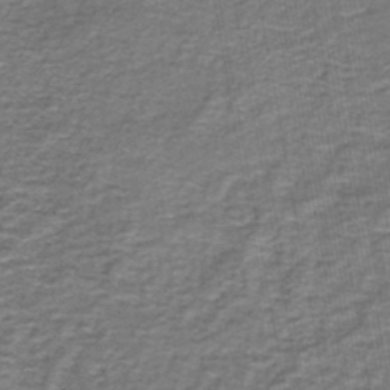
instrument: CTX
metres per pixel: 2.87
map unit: lHb
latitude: -43.9745
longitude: 55.1998
